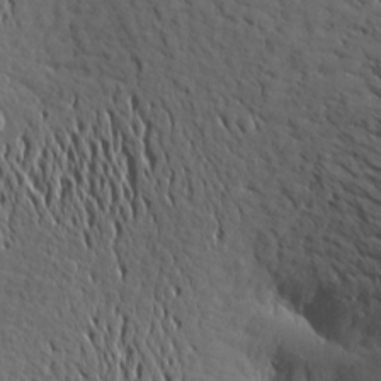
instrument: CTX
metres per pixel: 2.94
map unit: Aa
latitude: 15.5372
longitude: -141.8583
